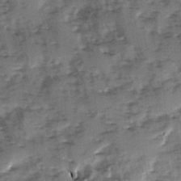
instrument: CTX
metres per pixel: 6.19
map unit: Ave
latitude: 1.1025
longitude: -110.2523
